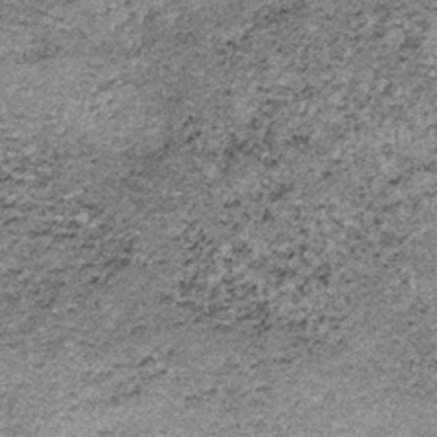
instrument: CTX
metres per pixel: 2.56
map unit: lHb
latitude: -37.5399
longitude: 67.0487
